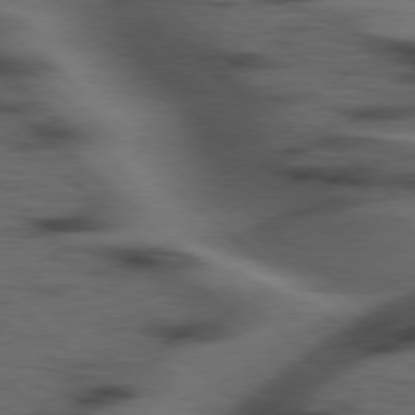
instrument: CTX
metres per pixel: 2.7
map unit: Hpe
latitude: 78.0444
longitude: -155.9528
